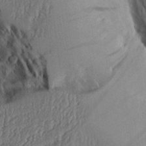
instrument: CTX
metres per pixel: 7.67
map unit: Aa
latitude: 26.3089
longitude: -129.4615
